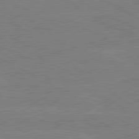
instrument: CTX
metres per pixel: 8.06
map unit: lApd
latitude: 80.5357
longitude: -127.6127
